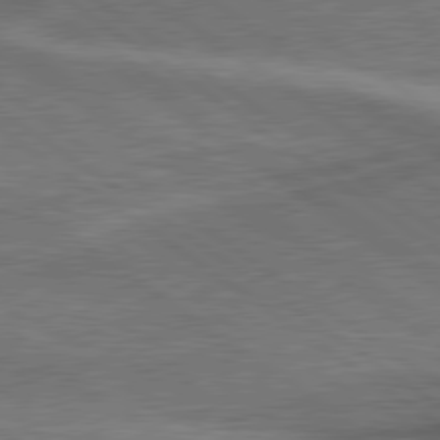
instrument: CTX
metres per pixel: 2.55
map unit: lApd
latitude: 79.6127
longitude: 171.7856
